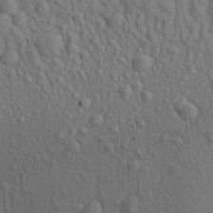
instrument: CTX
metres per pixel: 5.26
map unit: Aa
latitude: 22.9136
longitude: -138.8947
